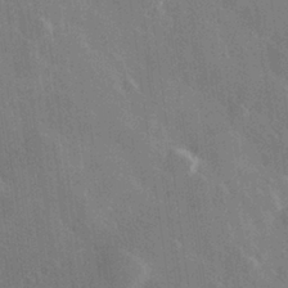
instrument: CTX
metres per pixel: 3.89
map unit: Hve
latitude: 27.5938
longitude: 145.6911
